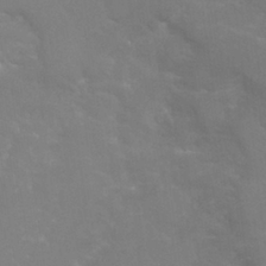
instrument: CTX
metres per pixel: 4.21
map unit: Nhu
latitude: 25.2725
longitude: -53.8772
